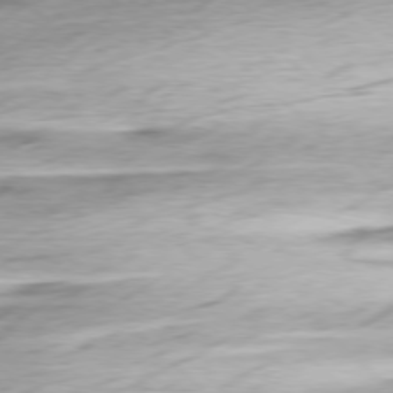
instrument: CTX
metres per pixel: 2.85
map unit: Ap
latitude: -78.3117
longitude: -72.0255
